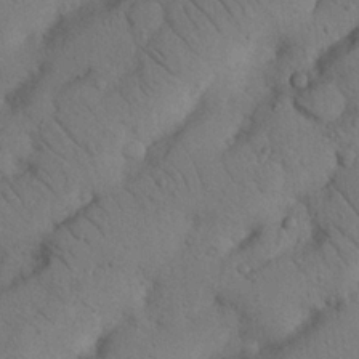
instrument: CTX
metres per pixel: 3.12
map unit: Nhu
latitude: 21.9717
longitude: -75.1214
